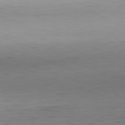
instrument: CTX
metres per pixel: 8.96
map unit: Hpe
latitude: -81.9367
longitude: 10.2173
